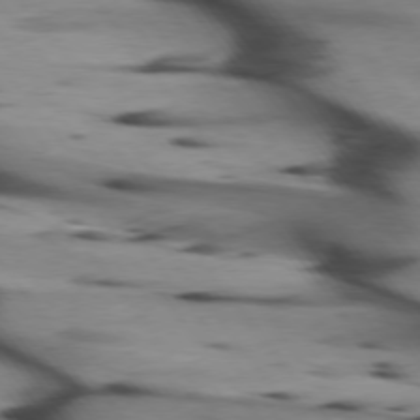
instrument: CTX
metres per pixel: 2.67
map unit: lApd
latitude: 75.4049
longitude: -64.9703
